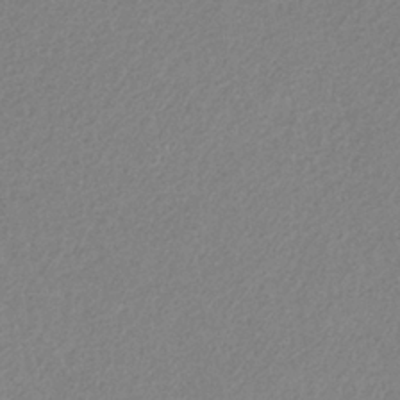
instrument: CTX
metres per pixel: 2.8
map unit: HNb
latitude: -33.0109
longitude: 55.3321
